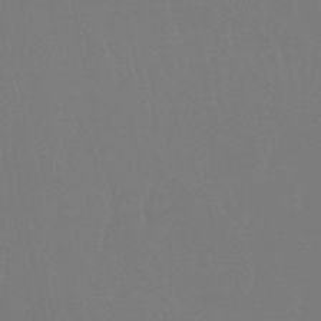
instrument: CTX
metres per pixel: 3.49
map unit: eHb
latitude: -50.7274
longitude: 74.3873
